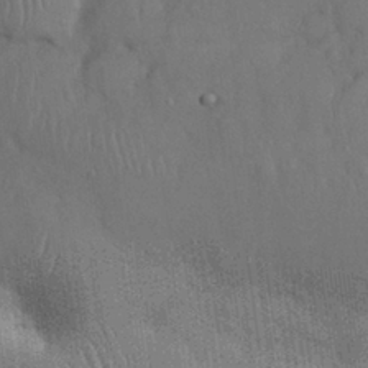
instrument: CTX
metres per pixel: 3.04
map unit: Nhu
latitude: 28.2900
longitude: -67.9528
